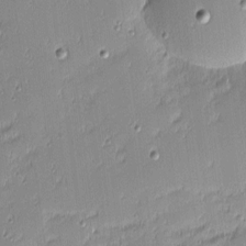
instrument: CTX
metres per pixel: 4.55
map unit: eHh
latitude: -2.4440
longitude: -83.1781
